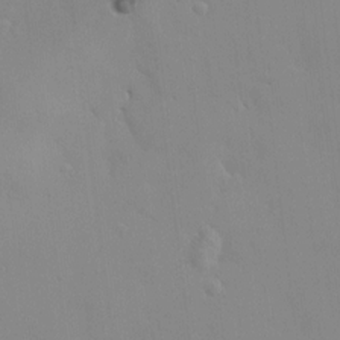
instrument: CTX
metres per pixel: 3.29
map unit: HNhu
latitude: 6.1200
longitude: 2.0283
